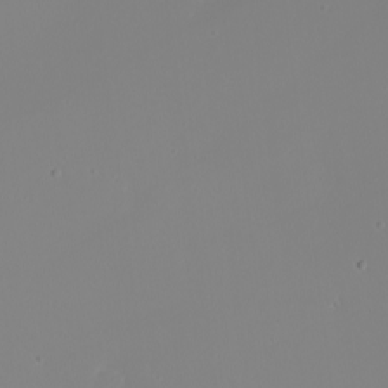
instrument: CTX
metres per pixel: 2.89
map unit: Nhu
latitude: -0.1228
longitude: -78.9703
